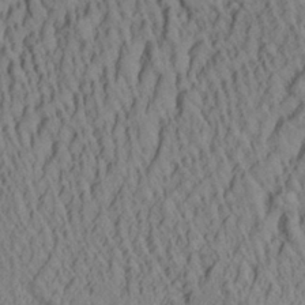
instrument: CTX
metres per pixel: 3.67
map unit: Aa
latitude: 29.1214
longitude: -137.3671
